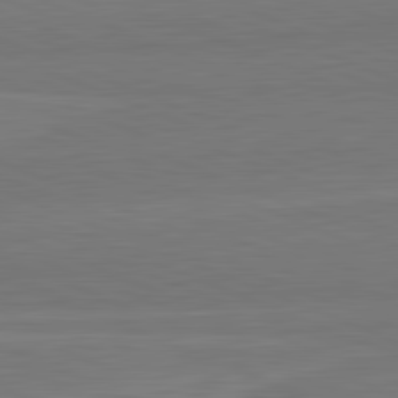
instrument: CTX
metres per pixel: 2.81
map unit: lApd
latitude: 82.4601
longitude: 166.1795
